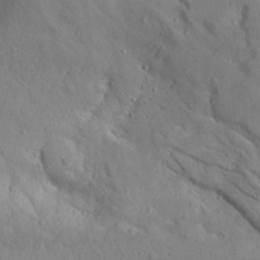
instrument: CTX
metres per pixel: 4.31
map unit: Aa
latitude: 13.1781
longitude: -142.5357
